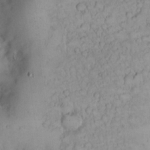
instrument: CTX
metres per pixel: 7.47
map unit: eHh
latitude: 12.2145
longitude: -61.8961
